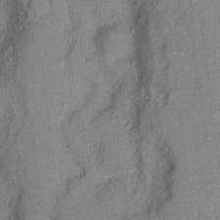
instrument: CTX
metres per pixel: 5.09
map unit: Hto
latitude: 16.0255
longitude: -37.1592
